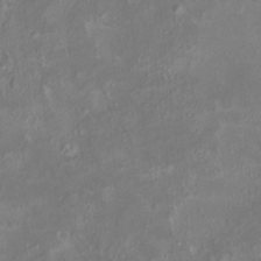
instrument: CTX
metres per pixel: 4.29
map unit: HNhu
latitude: 5.2915
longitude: 9.9367
